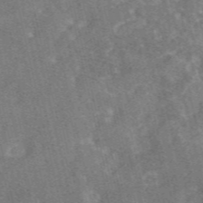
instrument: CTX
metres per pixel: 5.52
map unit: eAb
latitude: 47.0837
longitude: 119.1620
